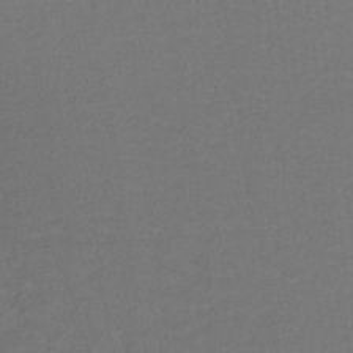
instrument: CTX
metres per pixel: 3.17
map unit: lHb
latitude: -43.5021
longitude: 58.2739
